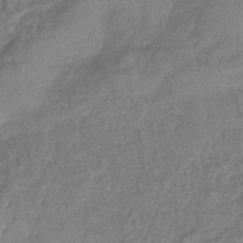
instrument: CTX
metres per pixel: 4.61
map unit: eHb
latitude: -43.4265
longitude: 84.0283
